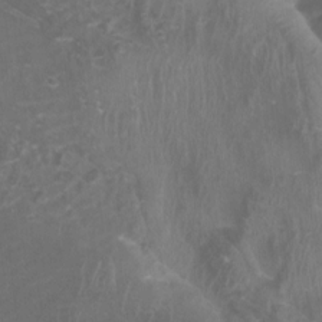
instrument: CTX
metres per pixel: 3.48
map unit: Htu
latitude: 3.0080
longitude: -20.0444
